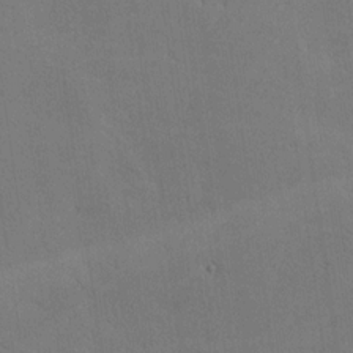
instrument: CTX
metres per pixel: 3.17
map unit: lHvf
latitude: -9.9367
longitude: -102.5357
